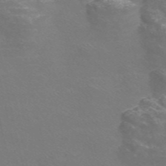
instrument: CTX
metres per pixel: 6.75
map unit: Nve
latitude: -56.3495
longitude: 52.5384
